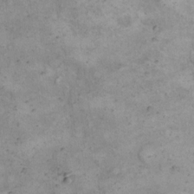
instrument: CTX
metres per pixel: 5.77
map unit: eHh
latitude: 15.4616
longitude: -63.5749
